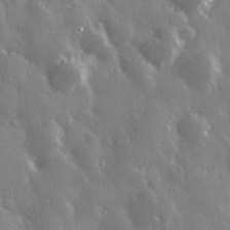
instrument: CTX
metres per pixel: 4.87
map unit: Hve
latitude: 28.0444
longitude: 147.1431
